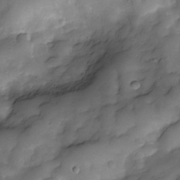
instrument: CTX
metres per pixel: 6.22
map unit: Nve
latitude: -27.1431
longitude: -148.6491
